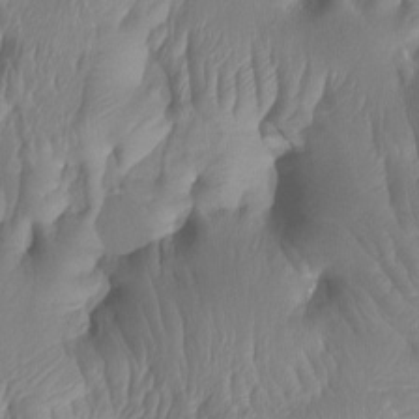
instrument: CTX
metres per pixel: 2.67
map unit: Ht
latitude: -13.8422
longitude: -44.2522
